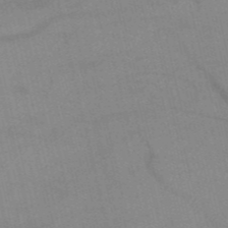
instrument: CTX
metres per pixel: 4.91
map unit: HNb
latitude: -52.7085
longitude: -44.7057
